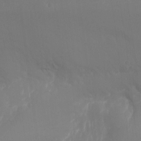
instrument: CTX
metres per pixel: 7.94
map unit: Nhu
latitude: -12.6708
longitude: -65.2348
